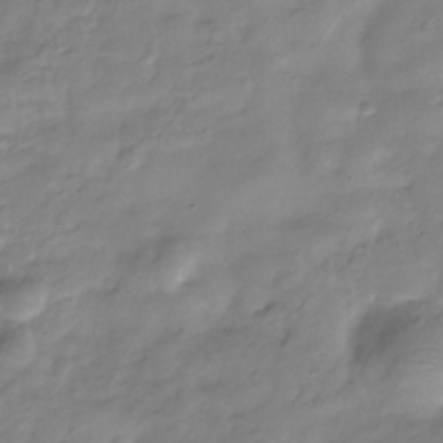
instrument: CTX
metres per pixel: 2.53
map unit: Hve
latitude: -32.0661
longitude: 90.5007
